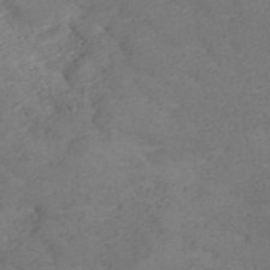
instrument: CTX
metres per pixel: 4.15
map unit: ANa
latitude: 36.2145
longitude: 13.4643
